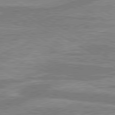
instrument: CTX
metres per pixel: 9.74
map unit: lApd
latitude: 80.1956
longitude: -171.2726
